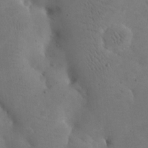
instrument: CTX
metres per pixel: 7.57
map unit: eHh
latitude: 24.6679
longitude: -67.1214
